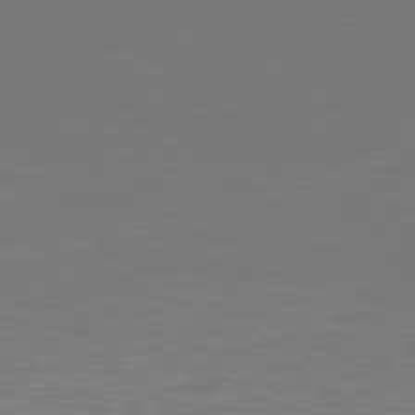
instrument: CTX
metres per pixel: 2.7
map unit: Hpe
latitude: 78.1389
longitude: -166.4790
